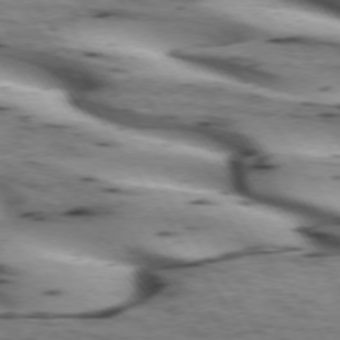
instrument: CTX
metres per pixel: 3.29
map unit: lApd
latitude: 72.9703
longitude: -53.5182
